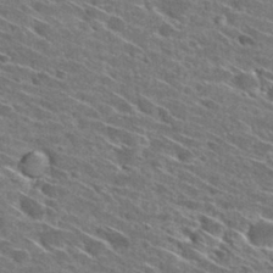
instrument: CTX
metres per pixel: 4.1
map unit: Hto
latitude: 29.4804
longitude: -45.4237
